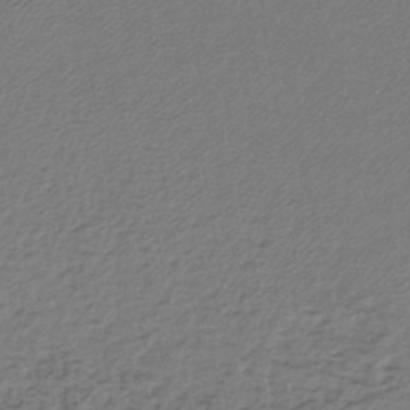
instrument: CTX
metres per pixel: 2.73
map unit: lHb
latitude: -42.3306
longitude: 61.8989
